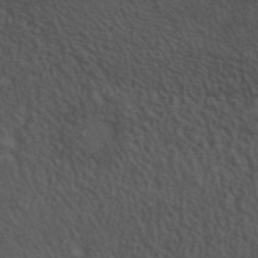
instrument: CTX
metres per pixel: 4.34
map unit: HNhu
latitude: -39.7100
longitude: 97.1431
